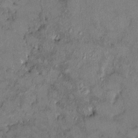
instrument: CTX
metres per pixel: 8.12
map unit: HNhu
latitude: 6.5546
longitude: 0.6330
